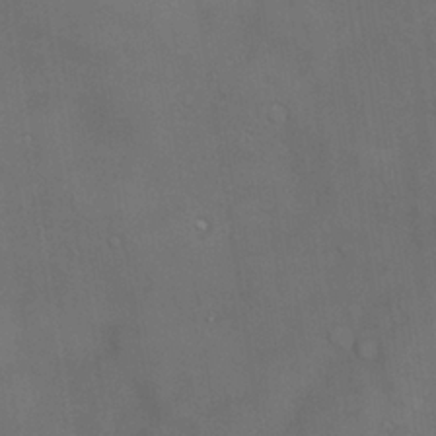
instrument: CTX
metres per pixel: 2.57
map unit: Hve
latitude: -11.4266
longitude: 174.2550
